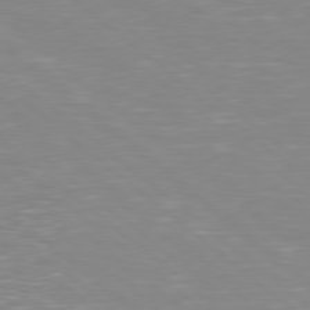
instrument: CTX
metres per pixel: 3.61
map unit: Hpe
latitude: 78.3845
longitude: -148.1956
